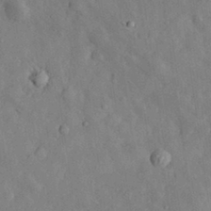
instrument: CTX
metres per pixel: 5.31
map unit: eHh
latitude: 29.9906
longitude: -77.5182
